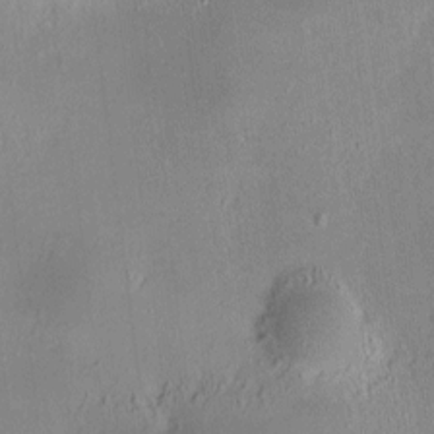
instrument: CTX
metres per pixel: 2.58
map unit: HNhu
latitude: 7.5182
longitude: 12.2740
